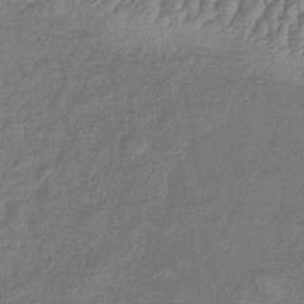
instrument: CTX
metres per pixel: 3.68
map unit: lHb
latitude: -42.3117
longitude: 80.9920
